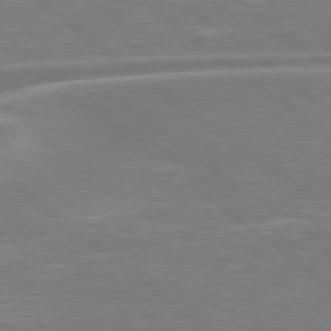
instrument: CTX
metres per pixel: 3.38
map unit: Hpe
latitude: 78.8380
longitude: -126.3467
